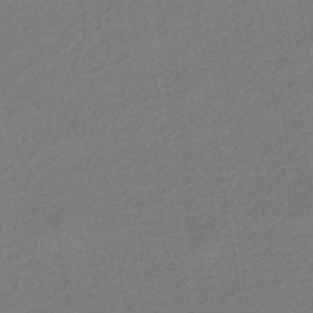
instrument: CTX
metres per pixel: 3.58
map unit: HNhu
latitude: -43.8422
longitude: 90.7652
